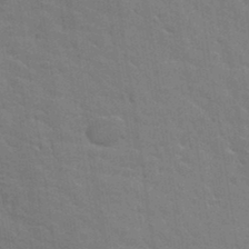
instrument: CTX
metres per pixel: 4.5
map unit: Hto
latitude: 34.3656
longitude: -51.7827
